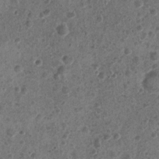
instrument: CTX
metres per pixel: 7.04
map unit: Nhu
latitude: 2.7435
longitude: -14.6491
